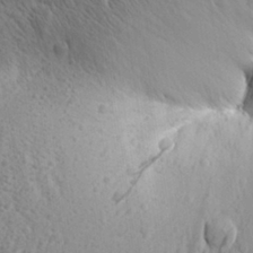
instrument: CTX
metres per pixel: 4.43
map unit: Aa
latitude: 27.7450
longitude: -142.6680
